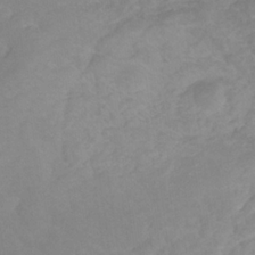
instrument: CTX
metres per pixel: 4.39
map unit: eHb
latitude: -31.3132
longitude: 68.3684
